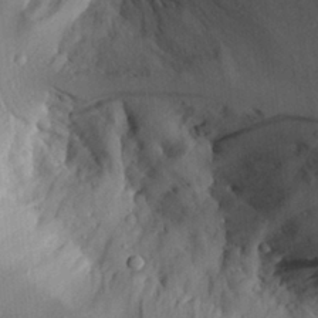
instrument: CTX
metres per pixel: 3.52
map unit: Aa
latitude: 28.7246
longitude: -132.8758
